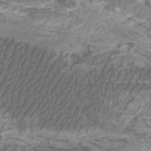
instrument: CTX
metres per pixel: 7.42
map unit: Htu
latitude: -10.4062
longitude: -74.2334
